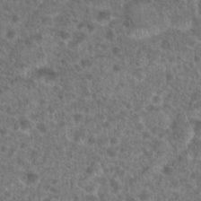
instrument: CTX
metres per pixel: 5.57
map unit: Hto
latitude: 19.6316
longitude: -41.1592
